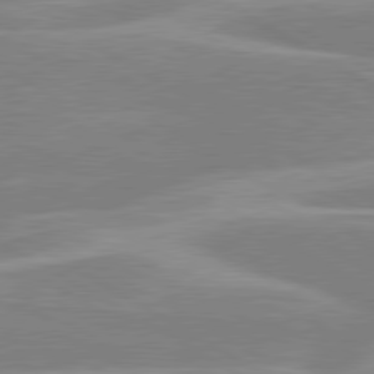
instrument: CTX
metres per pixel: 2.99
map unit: lApd
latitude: 80.1578
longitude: -123.4993
